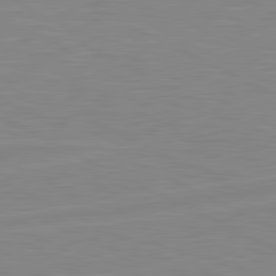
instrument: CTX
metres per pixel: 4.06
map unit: lApd
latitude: 81.1403
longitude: -172.1388
